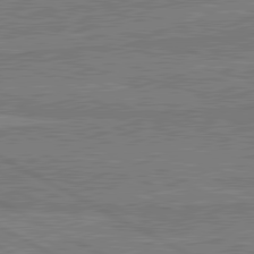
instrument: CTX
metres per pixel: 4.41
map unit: lApd
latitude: 81.1025
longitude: 168.8219
